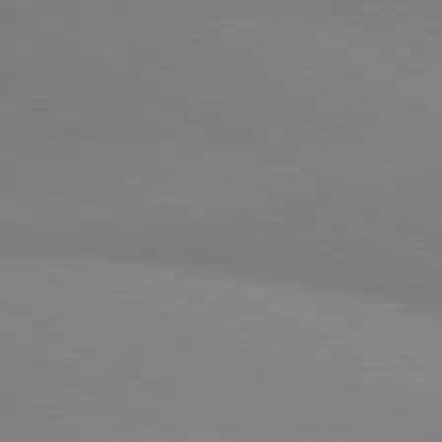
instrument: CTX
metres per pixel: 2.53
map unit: lApd
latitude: 80.4790
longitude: 127.7288
